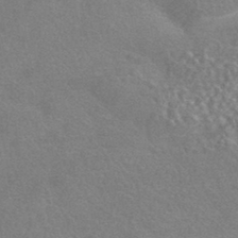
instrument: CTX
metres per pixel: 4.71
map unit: HNhu
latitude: -42.4817
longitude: 92.6141
